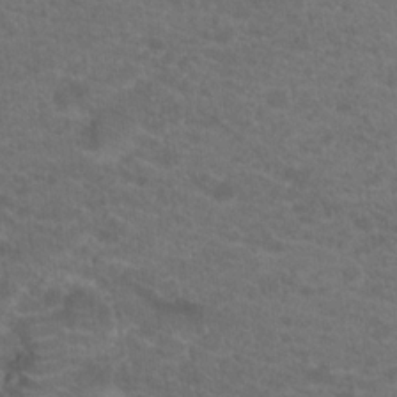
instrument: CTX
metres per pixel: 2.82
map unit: Hto
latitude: 19.9339
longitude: -39.2159
